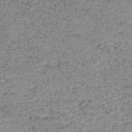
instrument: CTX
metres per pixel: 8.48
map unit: HNhu
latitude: -48.4818
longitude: 30.8975
